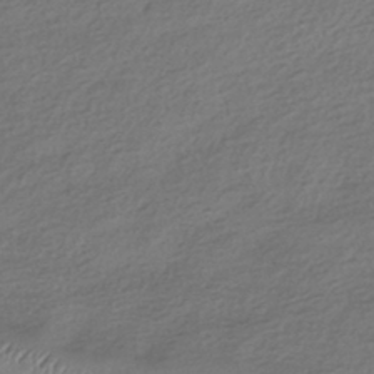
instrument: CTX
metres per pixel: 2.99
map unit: HNhu
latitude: -41.4265
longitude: 96.3684
